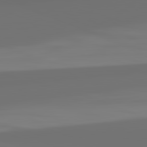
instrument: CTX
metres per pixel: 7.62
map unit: lApd
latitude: 82.4223
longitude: 162.8408
